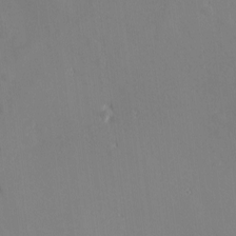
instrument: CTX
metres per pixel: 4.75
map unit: eHh
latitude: -2.5951
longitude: -81.5182
